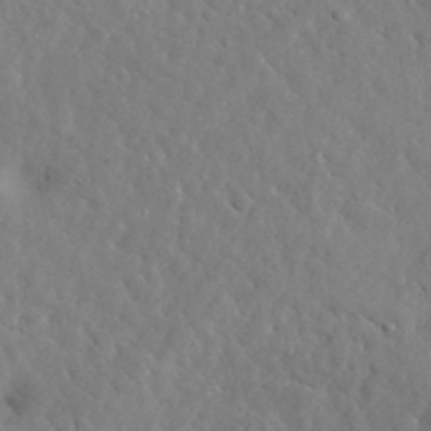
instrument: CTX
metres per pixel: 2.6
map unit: lHvf
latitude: 35.8772
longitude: -86.5168
